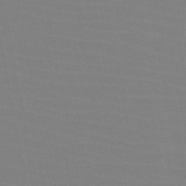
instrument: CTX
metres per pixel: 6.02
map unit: HNb
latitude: -46.5384
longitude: -43.1781
